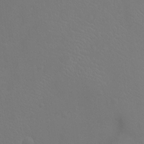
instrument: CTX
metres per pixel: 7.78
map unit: Ht
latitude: -9.5210
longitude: -20.7624
